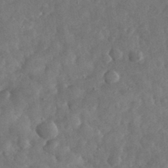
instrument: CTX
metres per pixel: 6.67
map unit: eHh
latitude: 34.2522
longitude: -68.9892
